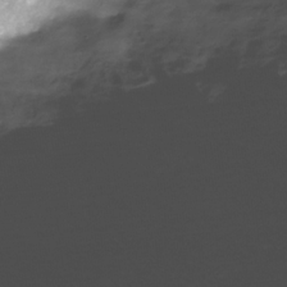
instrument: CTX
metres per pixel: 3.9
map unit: Nhe
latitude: -32.7652
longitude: -92.6679
